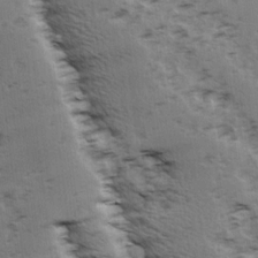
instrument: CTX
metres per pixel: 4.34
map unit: Ave
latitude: 14.9892
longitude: -104.5735
